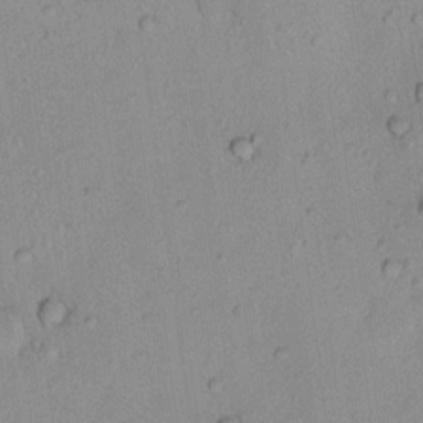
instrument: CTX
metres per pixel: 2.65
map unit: Ht
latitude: 12.7624
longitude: -39.6505
